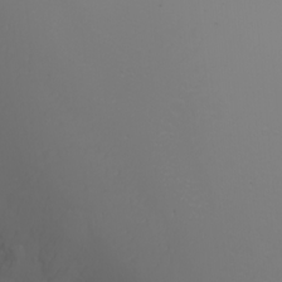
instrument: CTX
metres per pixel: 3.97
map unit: Htu
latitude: -4.4818
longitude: -89.8206
